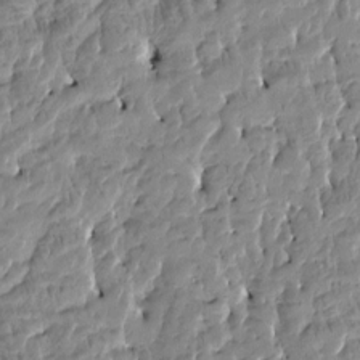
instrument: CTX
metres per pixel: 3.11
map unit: Htu
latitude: -4.2361
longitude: 177.1809
